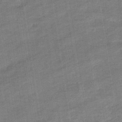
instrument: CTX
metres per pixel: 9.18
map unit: eHb
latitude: -35.8611
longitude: 78.1039
